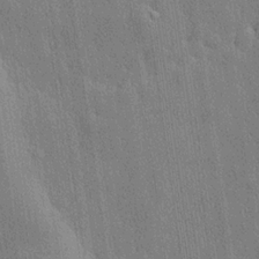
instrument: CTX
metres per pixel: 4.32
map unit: lHvf
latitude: 20.2523
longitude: 141.7666
